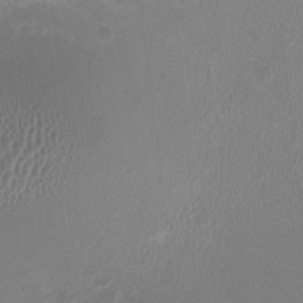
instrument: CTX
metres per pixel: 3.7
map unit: HNhu
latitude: -3.1809
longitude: -1.5182
